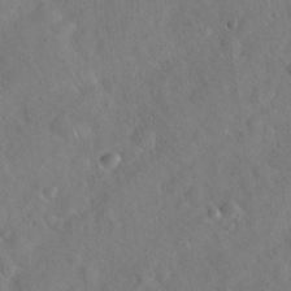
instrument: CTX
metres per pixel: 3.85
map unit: Hto
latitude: 19.8205
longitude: -53.7261
